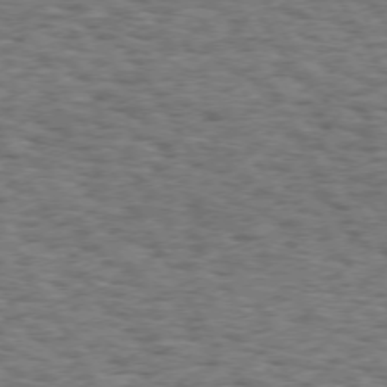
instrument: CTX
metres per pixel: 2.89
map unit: Hpe
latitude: 72.8380
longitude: -129.9150
